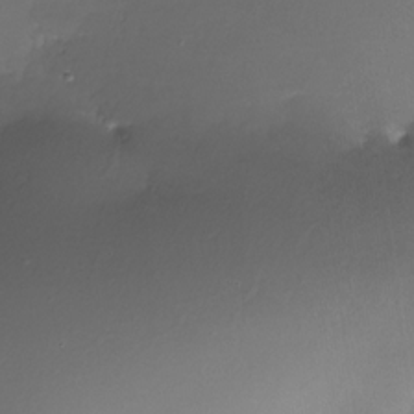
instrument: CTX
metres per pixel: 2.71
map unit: Nhe
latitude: -31.8044
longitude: -116.7813
